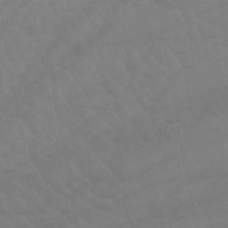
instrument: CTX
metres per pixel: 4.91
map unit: lHb
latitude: -45.5399
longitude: 77.1998
